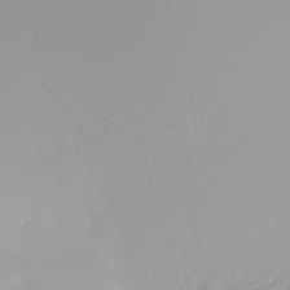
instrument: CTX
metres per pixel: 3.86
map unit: Nhe
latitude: -35.3321
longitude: -90.2523
